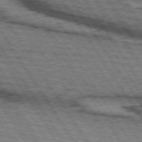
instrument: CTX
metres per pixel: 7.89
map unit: lApd
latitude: 74.0255
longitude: -77.7827
